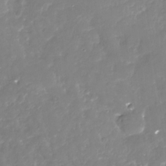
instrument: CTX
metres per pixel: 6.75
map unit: Nhu
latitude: -29.4454
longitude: -78.0444
